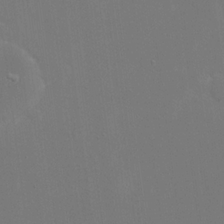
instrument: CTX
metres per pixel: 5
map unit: eHh
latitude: 19.8016
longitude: -69.4427
